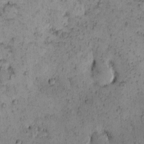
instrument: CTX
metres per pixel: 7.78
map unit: eHh
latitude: -0.5196
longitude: 19.0486
